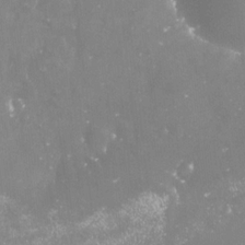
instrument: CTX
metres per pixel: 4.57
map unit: Nve
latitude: -17.6533
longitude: -59.0836
